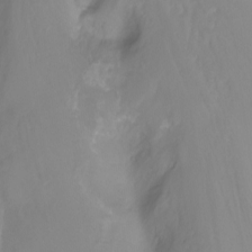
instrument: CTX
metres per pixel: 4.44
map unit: Nhu
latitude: -13.4077
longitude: -62.1578
